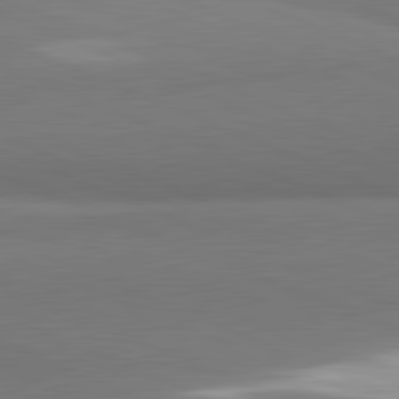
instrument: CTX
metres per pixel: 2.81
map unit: lApd
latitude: 81.9339
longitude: 163.3320
